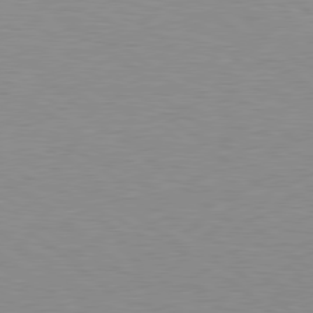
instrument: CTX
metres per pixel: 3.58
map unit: lApd
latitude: 79.0837
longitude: -95.4805
